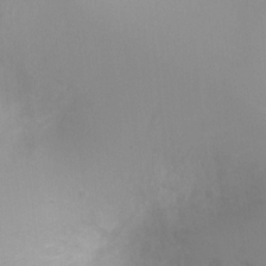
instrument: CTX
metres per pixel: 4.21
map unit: Ht
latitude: -4.4440
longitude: -28.8569
